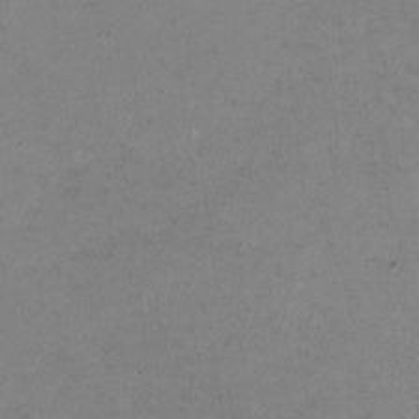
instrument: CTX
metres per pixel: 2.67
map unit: HNhu
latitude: -1.2565
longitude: -4.5357
